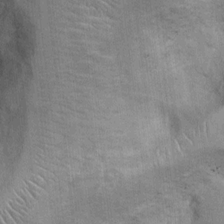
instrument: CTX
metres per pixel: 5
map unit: Ht
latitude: -2.2928
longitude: -13.8017
